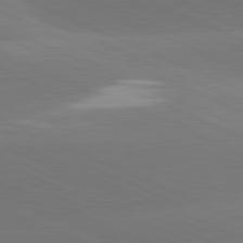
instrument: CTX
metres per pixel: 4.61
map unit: lApd
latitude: 81.7827
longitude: -155.4048
